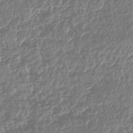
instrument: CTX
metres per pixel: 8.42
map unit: HNhu
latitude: -43.9178
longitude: 106.8597
